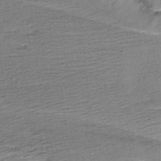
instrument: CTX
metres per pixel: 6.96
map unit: Aa
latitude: 6.5924
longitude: -137.6694
